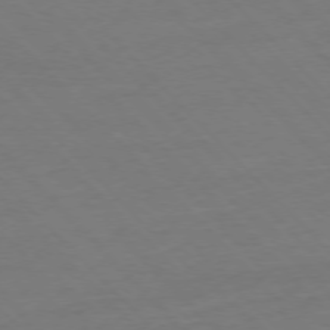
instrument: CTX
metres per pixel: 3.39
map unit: Ap
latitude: -76.8786
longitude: -80.2145
